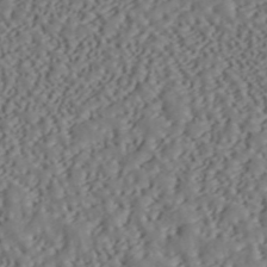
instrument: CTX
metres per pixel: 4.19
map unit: ANa
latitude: 44.1767
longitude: 37.4265
